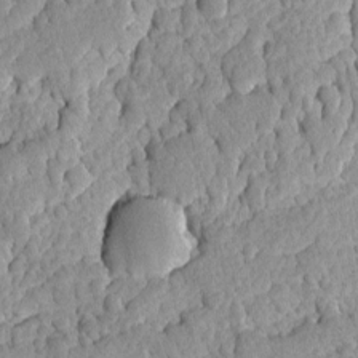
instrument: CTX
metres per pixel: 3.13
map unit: Ave
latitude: -8.1795
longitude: -116.7246
